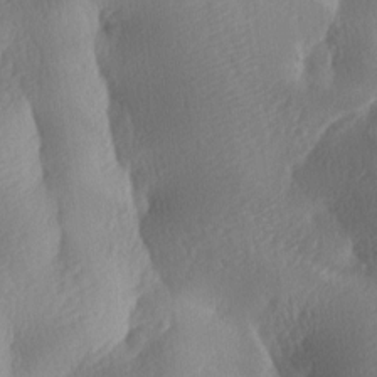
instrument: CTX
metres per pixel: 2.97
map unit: lAa
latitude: -8.2172
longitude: -128.1011
